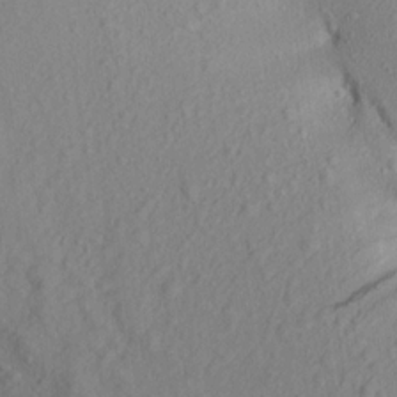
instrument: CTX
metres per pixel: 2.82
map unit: Aa
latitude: 16.7624
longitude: -144.1011
